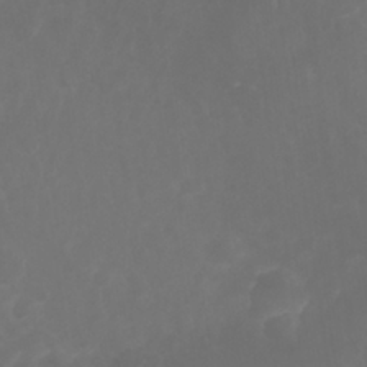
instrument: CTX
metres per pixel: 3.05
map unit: Nhu
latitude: 27.1781
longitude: -64.7435
